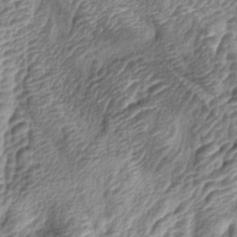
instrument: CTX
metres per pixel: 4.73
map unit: lAa
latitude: -4.9730
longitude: -123.1970
